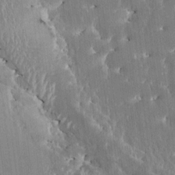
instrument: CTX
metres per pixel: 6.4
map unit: HNhu
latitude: 3.8394
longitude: 8.2928
